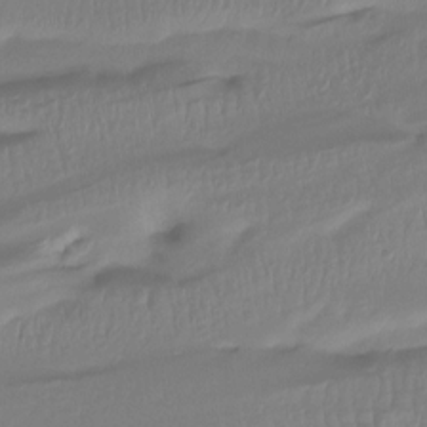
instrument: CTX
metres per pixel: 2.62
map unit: Htu
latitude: -15.2754
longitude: -46.3845
